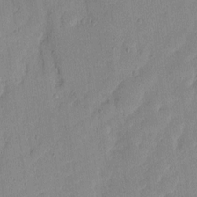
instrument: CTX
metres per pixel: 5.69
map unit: eHh
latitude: 6.0444
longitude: -72.3468
